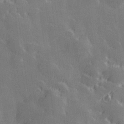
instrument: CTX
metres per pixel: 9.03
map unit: Hve
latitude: 28.4034
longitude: 145.8989
